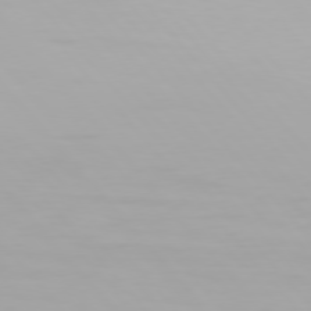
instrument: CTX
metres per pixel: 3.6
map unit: Hpe
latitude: 76.4223
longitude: -135.2726
